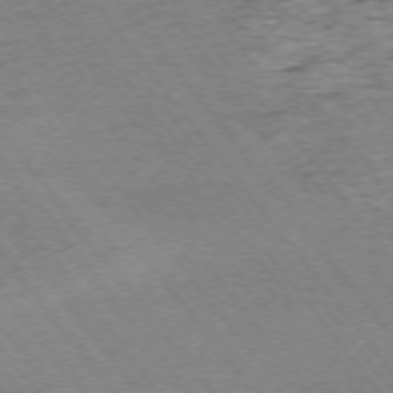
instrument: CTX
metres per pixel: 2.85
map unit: Ap
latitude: -75.2754
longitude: -87.4426
